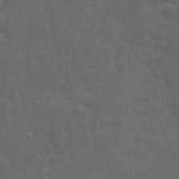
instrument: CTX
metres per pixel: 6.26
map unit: Ave
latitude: 12.1011
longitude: -104.2334
